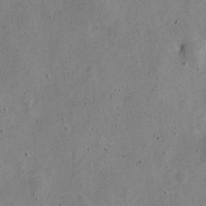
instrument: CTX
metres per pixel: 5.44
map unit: Nve
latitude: -24.1417
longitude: 107.3699
